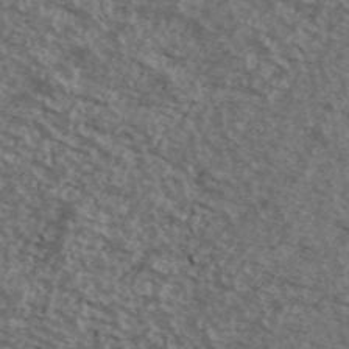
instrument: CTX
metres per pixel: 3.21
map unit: Ave
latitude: 40.0822
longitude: -108.2900
